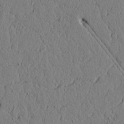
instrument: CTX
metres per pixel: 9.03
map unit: lAvf
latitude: 5.0836
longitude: 166.1228
